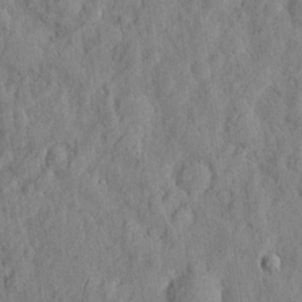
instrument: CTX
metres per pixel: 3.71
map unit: eHh
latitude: 7.4804
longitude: -75.4993
